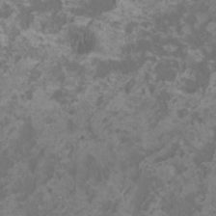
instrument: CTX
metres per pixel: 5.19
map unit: HNhu
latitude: 1.3103
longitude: -2.1011
